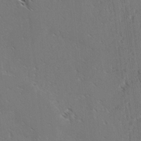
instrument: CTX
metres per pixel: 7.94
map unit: lAvf
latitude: -4.1039
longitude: -114.0822
